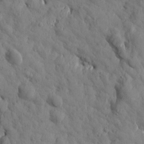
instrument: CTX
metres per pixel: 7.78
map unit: Htu
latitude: 1.9717
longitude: 178.3873
